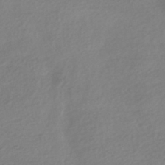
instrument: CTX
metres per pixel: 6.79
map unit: HNhu
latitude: -43.2375
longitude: 96.5007
